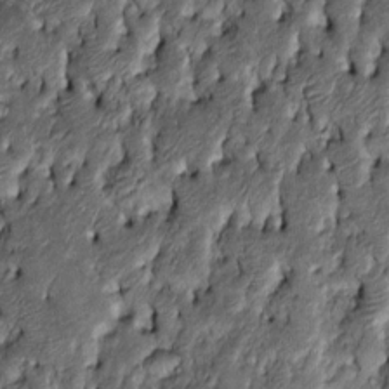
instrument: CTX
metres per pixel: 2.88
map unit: Htu
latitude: -7.8611
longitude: 156.9919
